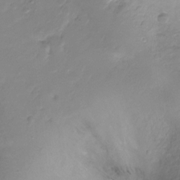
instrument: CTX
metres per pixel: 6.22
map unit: Hto
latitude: -13.1809
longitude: -39.7261
